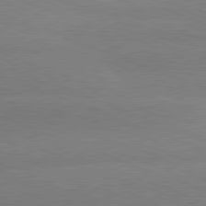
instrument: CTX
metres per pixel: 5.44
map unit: lApd
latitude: 80.9136
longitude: -131.8962
